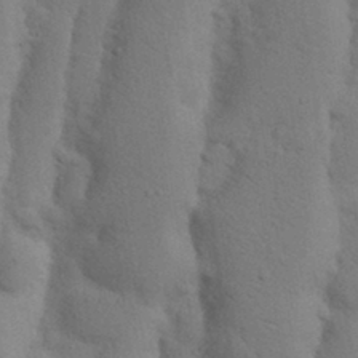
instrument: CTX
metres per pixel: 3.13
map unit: Nhu
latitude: 18.5734
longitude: -75.9528
